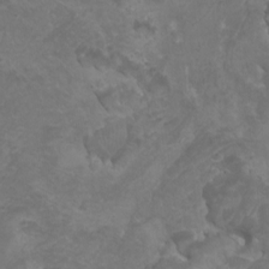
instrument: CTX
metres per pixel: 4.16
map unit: HNhu
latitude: 3.5560
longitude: -1.7827
